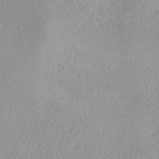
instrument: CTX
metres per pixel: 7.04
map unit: Nhu
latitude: -8.4629
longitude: -94.7058
